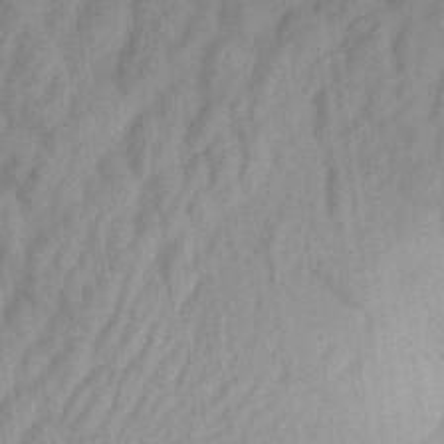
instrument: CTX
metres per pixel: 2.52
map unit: Aa
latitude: 20.3845
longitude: -147.3104
